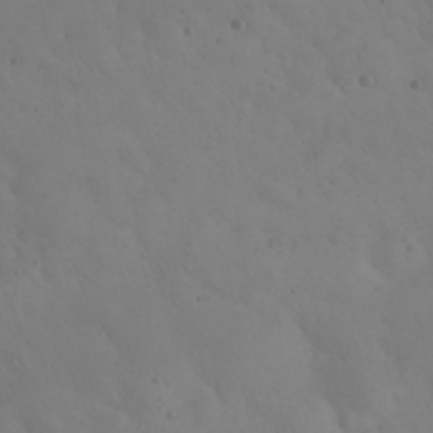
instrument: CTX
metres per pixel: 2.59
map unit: eHh
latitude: 24.5356
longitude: -64.2334
